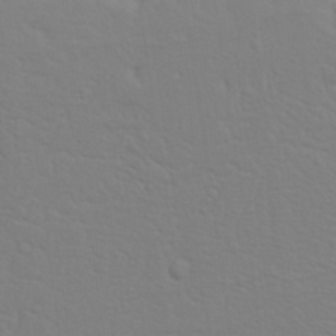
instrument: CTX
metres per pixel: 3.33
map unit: Nhu
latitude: 20.6491
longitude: -73.1404
